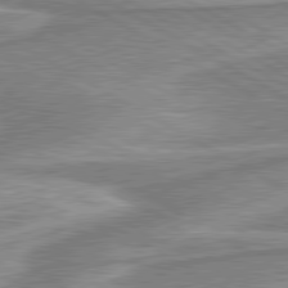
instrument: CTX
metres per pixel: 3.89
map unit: lApd
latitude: 80.1956
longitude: -178.6113
